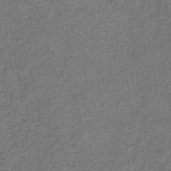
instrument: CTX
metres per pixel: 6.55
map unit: eHb
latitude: -31.0297
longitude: 70.7463
